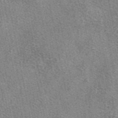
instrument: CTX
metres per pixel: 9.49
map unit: eAb
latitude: 48.6868
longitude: 104.8975
